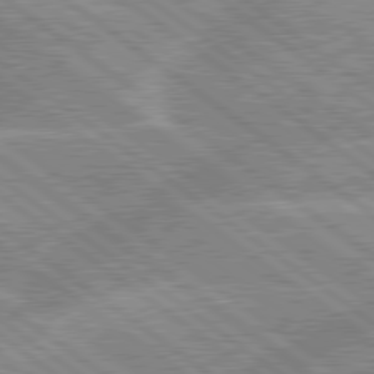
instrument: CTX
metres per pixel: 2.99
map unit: lApd
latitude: 79.3104
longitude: -156.6679
